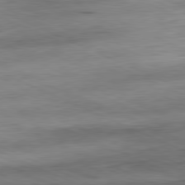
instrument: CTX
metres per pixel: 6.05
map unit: Ap
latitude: -81.6533
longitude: -71.9717
